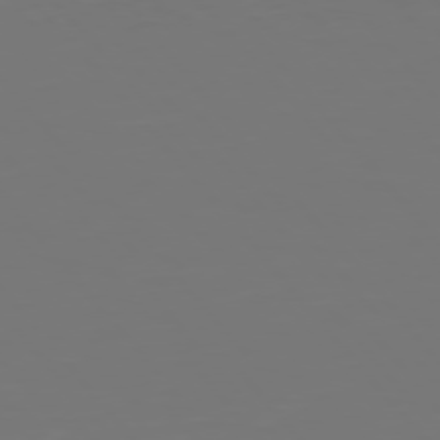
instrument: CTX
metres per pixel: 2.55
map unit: Hpe
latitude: 75.7639
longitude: -124.4223
